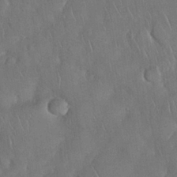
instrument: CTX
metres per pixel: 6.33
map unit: Nhu
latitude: 28.1955
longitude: -67.5749
